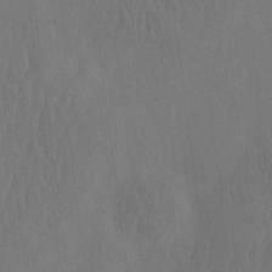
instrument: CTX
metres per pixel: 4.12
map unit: eHh
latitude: -2.4628
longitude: 16.3685
